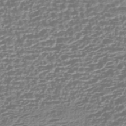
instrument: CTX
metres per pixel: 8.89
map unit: HNhu
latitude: -43.2753
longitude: 106.8408
